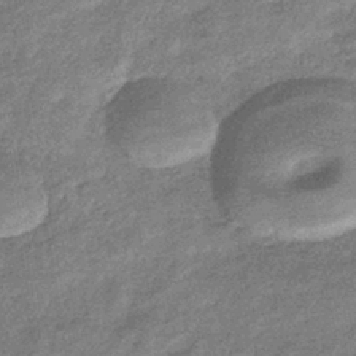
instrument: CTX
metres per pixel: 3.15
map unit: eHb
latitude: -39.3321
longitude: 80.5574
